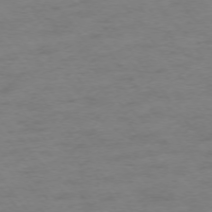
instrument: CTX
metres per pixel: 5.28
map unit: Ap
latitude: -74.9542
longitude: -72.9136
